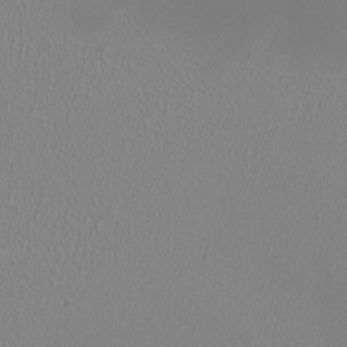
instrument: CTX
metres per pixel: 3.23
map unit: HNhu
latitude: -0.7464
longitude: 0.2929
